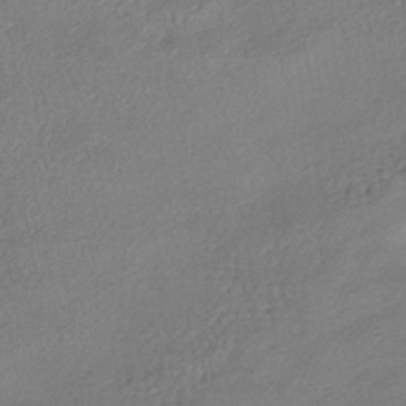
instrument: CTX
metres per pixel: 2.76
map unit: HNhu
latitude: -39.9367
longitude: 95.3887
